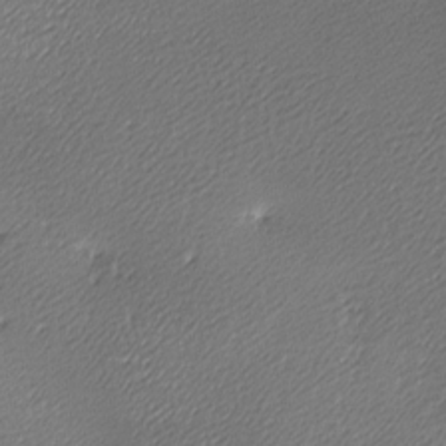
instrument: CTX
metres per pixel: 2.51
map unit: lAa
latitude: -10.0094
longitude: -126.9892
